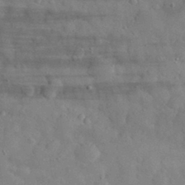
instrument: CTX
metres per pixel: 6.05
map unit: eHh
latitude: 31.3860
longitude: -71.0080
